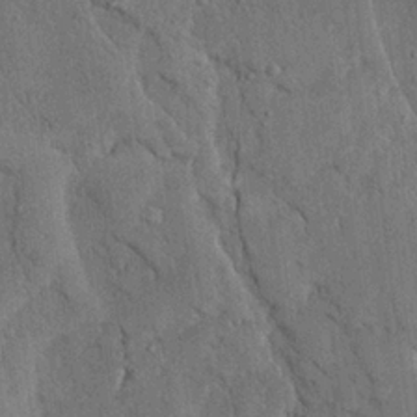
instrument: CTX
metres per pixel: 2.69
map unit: Ave
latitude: 23.8016
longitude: -133.6127
